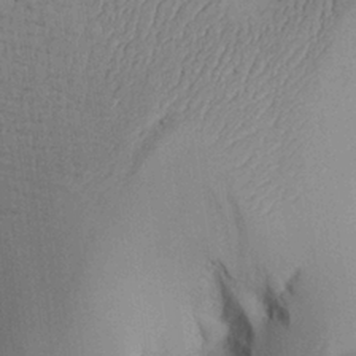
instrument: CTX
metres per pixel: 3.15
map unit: Aa
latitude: 26.5357
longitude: -129.7638
